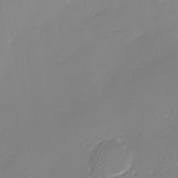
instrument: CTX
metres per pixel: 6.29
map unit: Nhu
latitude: -28.3684
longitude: -63.9906
